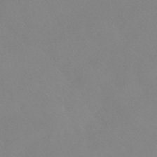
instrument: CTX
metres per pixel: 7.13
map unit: HNhu
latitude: -40.6896
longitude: 93.6911
